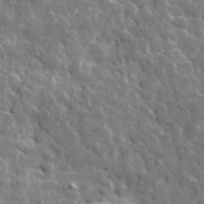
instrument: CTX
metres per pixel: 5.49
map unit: lHvf
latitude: 36.3279
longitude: -88.7058
